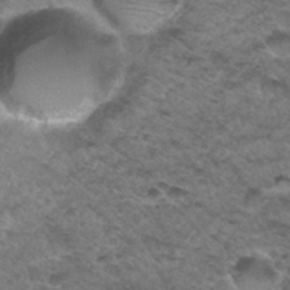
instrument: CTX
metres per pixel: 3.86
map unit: Hto
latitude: 33.2915
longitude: -48.3467
